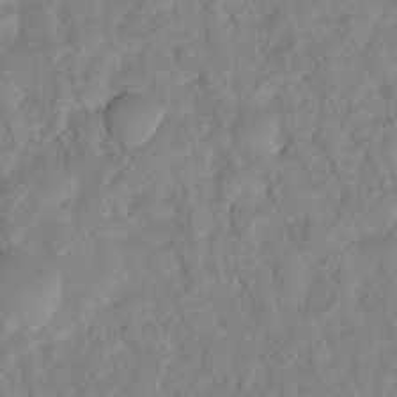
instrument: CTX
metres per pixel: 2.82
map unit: HNhu
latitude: -23.8045
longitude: 49.4833
